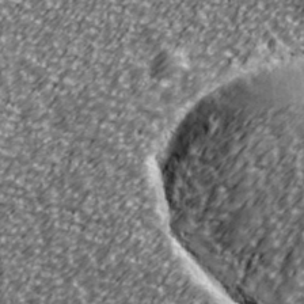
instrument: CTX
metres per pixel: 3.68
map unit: Ave
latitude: 41.0647
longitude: -113.8394
